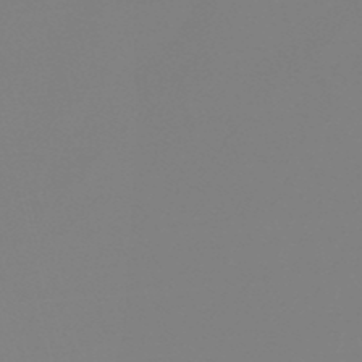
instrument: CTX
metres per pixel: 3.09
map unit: lHb
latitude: -49.2754
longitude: 68.2739
